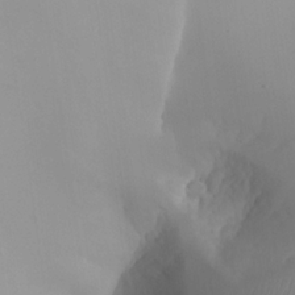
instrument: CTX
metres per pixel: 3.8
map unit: Aa
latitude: 24.8946
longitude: -127.6883
